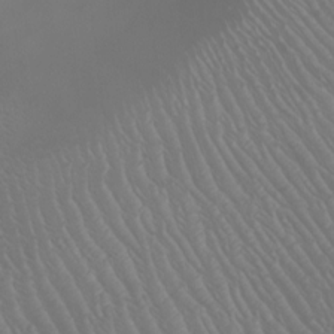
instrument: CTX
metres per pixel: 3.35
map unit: Nhu
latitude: -6.7274
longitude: -91.5371
